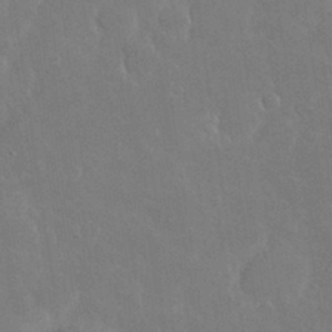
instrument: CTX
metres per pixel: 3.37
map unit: Nhu
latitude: 30.8758
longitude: -56.4223
